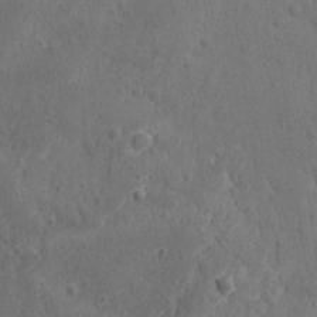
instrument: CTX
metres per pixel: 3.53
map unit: lAvf
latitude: -9.4643
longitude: -120.4223
